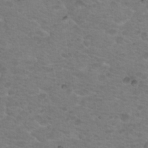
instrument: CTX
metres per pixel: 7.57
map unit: Nhu
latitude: 18.2711
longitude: -32.0822
